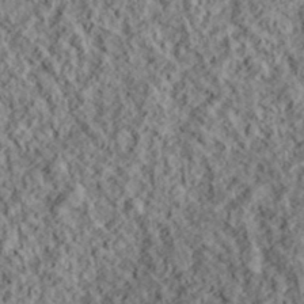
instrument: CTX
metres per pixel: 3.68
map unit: lHvf
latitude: 38.9325
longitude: -88.6302
